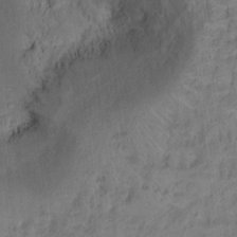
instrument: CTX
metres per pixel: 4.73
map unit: Ht
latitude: 12.3845
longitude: -40.3089
